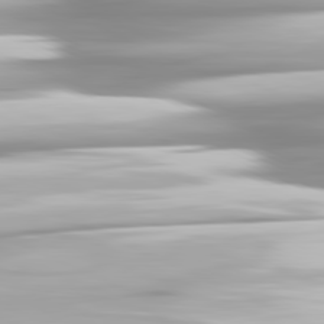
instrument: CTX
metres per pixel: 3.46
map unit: lApd
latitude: 81.4804
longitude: -139.8016
